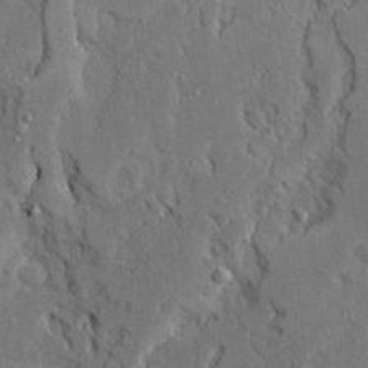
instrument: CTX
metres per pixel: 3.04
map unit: Ave
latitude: 23.6127
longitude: -130.8947
